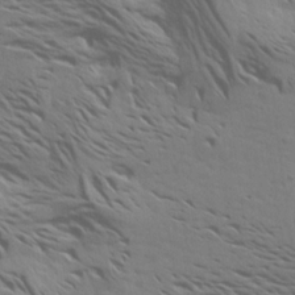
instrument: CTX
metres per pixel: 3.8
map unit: Aa
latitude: 18.8380
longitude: -145.1592
